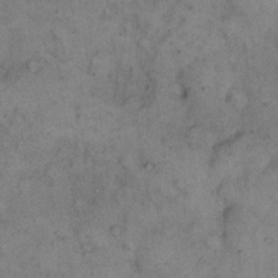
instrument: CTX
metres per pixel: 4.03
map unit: eHh
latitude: 17.5371
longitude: -62.6113
